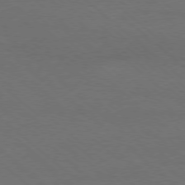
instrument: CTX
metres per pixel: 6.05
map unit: Ap
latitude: -78.5007
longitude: -85.8961
